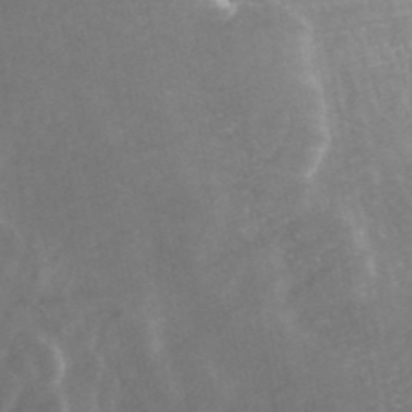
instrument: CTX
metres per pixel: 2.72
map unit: ANa
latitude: 44.5168
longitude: 24.2550
